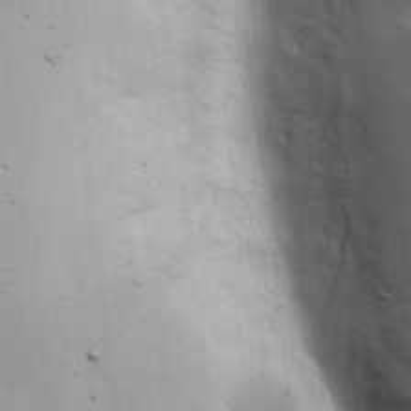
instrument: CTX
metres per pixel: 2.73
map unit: Hve
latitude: 18.1011
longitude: 149.5022
